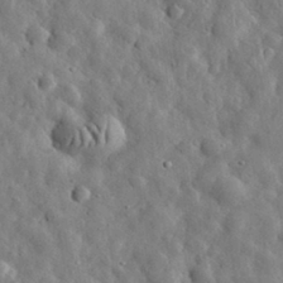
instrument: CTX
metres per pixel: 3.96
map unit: eHh
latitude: 31.9339
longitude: -73.9528
